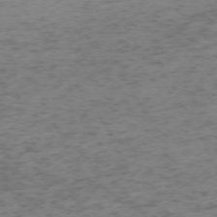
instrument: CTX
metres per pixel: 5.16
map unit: Ap
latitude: -72.9541
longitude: -70.7246
